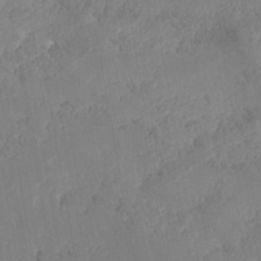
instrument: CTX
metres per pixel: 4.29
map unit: Nhe
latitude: -36.6896
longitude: 138.6141
